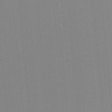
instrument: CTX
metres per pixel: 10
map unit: lHvf
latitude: -11.1998
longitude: -103.6127
